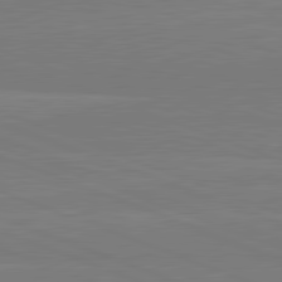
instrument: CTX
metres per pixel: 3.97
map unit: lApd
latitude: 81.9528
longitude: 164.1228
